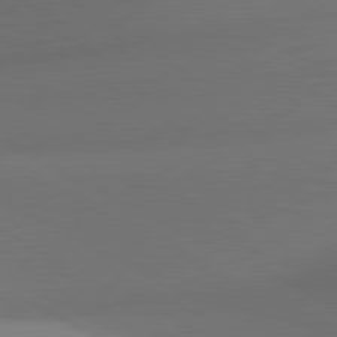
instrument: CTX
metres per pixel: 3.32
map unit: lApd
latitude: 81.0269
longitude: 133.1243
